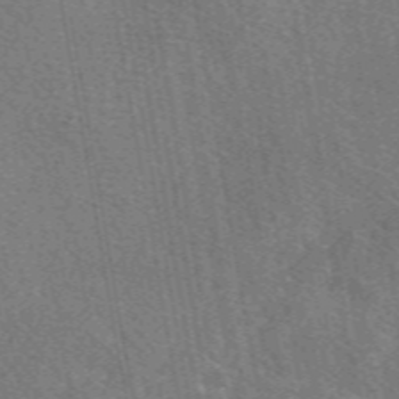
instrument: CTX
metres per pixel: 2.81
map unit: eAb
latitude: 50.3089
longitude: 115.6344
